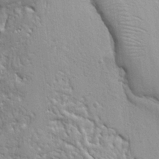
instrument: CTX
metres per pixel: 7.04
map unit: Ht
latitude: 8.7813
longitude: -76.3656
